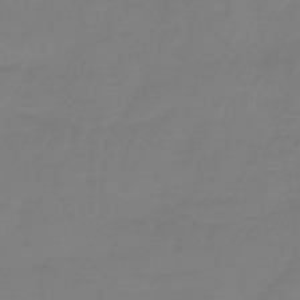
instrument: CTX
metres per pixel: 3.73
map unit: lHb
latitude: -41.8611
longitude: 63.9367
